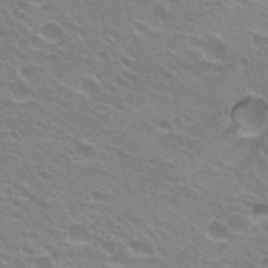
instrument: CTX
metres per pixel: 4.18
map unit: Hto
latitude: 23.4804
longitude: -31.5183
